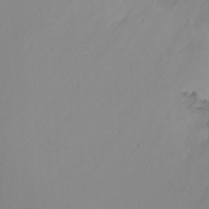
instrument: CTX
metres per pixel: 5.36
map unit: Nhu
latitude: -11.8989
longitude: -47.6694
